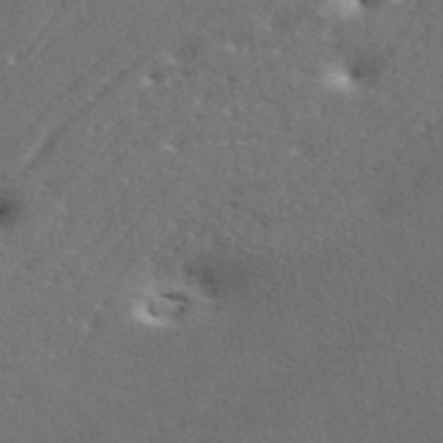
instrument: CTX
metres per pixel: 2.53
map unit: ANa
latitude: 43.5560
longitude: 48.3307
